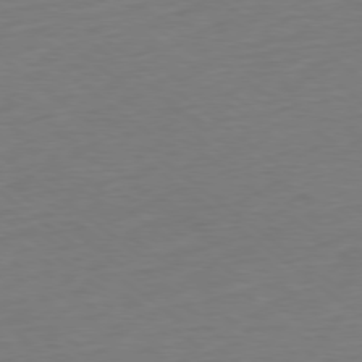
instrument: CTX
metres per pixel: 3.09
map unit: Ap
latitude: -78.7463
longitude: -68.6869
